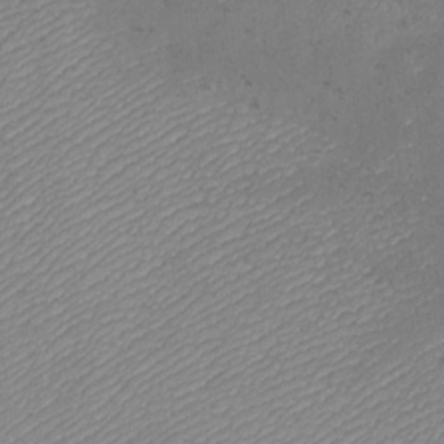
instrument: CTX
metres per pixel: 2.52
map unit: eHh
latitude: -9.3887
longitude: -69.4426
